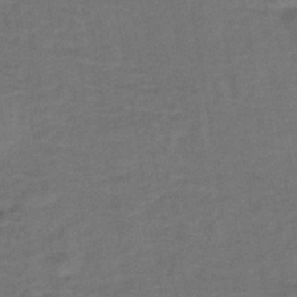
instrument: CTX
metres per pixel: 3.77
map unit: lHb
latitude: -39.5777
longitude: 58.3306
